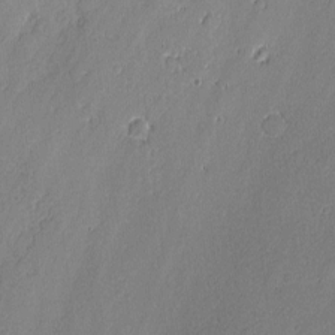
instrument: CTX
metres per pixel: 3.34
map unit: lAvf
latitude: -0.3685
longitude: -106.7246
